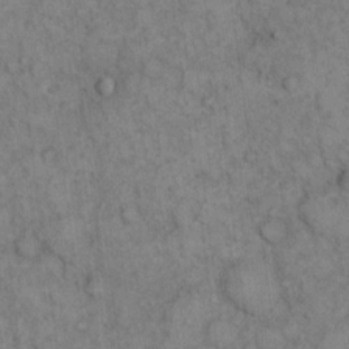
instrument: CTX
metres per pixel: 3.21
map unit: eHh
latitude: 16.6302
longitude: -63.3104
